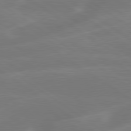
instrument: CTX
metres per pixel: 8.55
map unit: lApd
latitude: 79.6127
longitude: -142.3845
